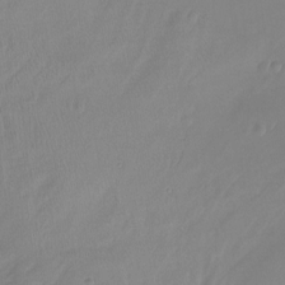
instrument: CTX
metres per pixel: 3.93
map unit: Ht
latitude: -14.6897
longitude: -50.5545
